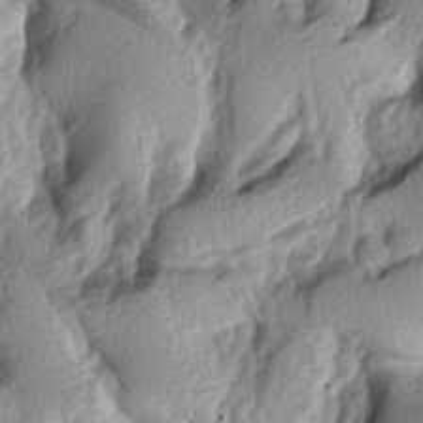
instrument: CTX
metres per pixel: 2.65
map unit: lAa
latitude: -4.7652
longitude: -124.7246
